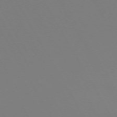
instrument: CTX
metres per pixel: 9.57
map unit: Hpe
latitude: -72.5762
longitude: 10.3306
